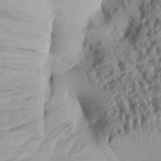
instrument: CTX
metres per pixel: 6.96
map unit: Aa
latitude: 27.2348
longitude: -133.9339
